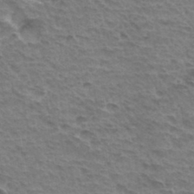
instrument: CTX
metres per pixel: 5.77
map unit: Hto
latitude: 35.2726
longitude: -43.9339
